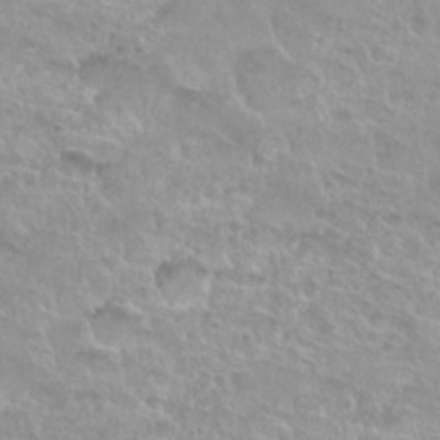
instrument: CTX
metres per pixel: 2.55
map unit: Nhu
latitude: 27.8772
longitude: -53.9150
